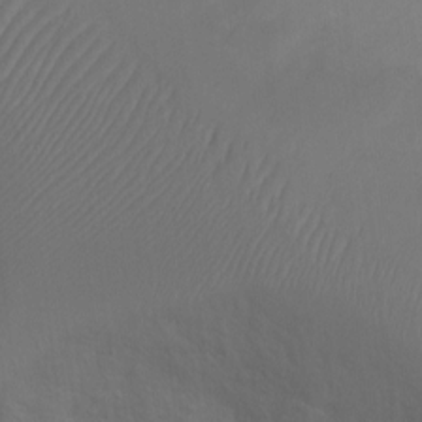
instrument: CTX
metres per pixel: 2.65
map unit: Ht
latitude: 0.1011
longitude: -35.7449
